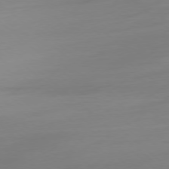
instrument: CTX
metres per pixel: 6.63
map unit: Ap
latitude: -78.2361
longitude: -66.9702
